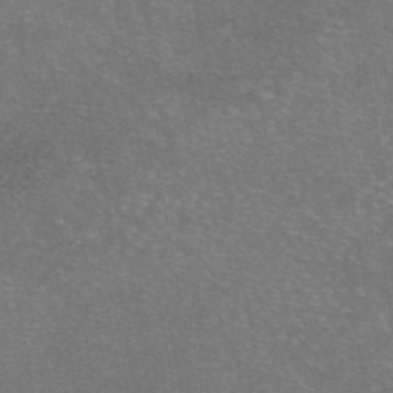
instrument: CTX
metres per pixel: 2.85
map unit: eAb
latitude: 46.6302
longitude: 106.4251
